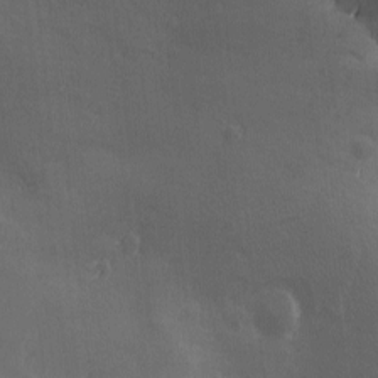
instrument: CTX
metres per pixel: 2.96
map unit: Ave
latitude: -6.6707
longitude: -121.4238
